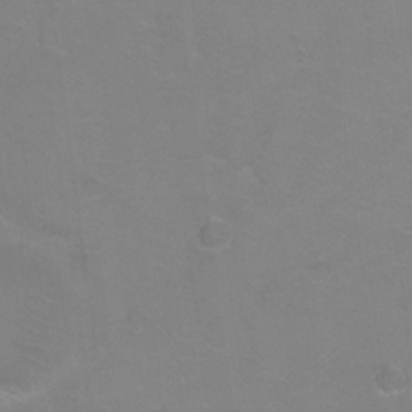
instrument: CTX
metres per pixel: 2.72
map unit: Ht
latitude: 1.7449
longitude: -32.8191
